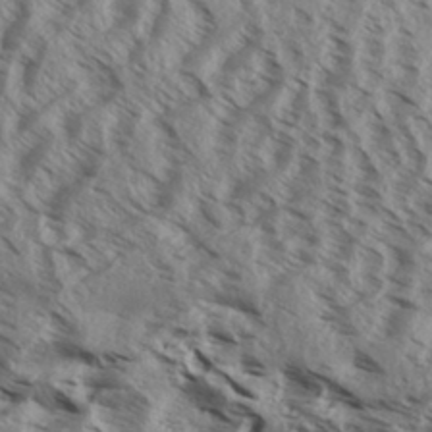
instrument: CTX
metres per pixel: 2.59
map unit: Aa
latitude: 32.7813
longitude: -137.9339
